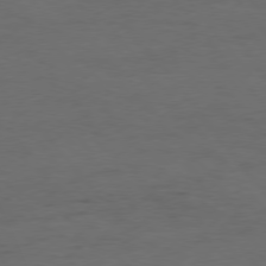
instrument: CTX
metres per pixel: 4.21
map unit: Hpe
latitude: 75.6883
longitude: -144.8002
